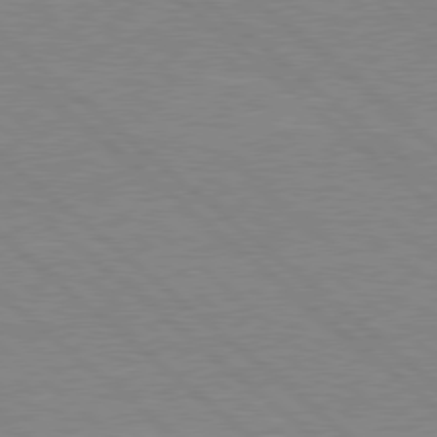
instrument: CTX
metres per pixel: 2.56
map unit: Hpe
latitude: 78.0633
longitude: -123.6883
